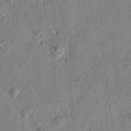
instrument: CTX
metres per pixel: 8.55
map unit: lAvf
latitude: 7.3860
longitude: 166.4818
